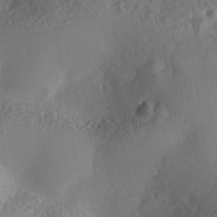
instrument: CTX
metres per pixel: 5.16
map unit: Nhe
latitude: -35.2943
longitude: -130.6680
